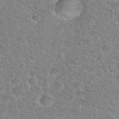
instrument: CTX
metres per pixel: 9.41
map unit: Hto
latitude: 24.4223
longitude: -48.7246
